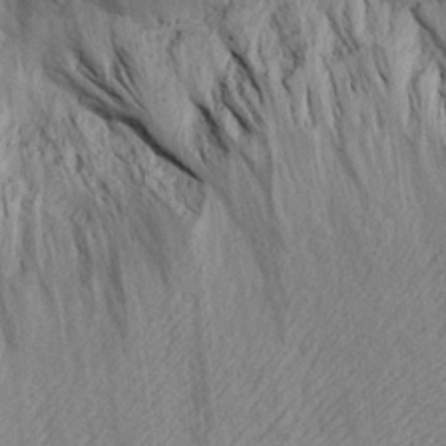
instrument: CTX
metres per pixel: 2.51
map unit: Aa
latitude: 22.5168
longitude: -144.6490
